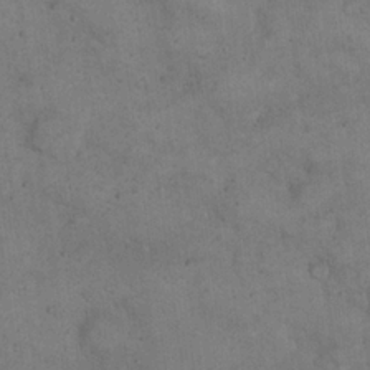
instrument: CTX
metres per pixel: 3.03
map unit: eHh
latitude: 21.7072
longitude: -61.1025
